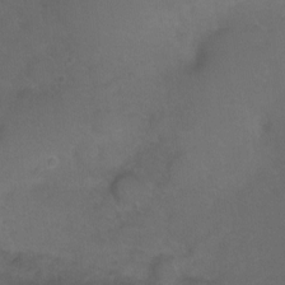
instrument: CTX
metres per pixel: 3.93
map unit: Ht
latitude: -5.3320
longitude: -19.3103
